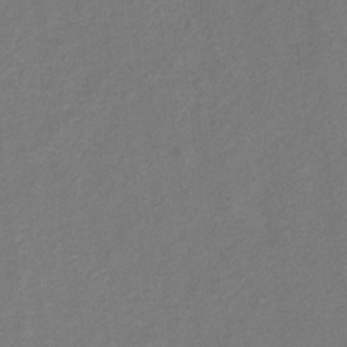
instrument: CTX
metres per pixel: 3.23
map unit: Hto
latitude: 6.4034
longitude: -31.3860
